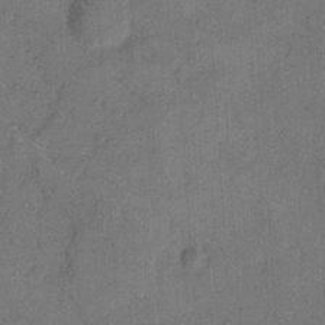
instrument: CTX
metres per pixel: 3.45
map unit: Hto
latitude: 8.2523
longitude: -61.5749
